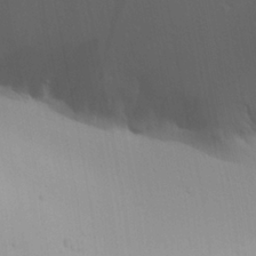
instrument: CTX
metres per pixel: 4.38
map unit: Aa
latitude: 25.7827
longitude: -142.7246
